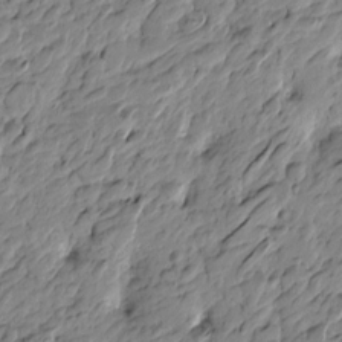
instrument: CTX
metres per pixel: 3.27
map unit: Htu
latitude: -4.1228
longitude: 178.8408
